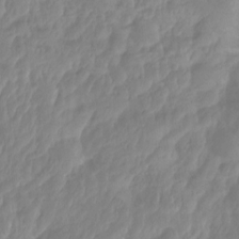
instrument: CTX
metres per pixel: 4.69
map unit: Ht
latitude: -14.3307
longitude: -56.9702
